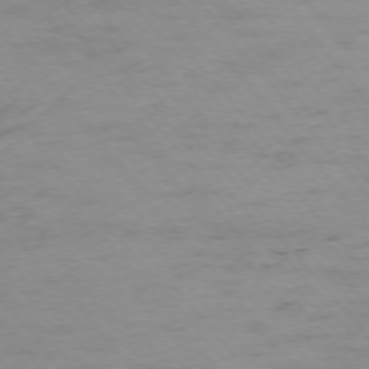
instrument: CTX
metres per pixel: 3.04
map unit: Ap
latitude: -75.8990
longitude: -84.0444
